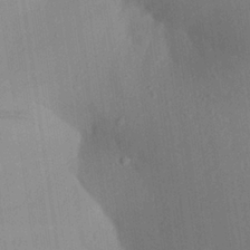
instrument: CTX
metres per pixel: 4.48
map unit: Aa
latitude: 24.9702
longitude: -136.3279
